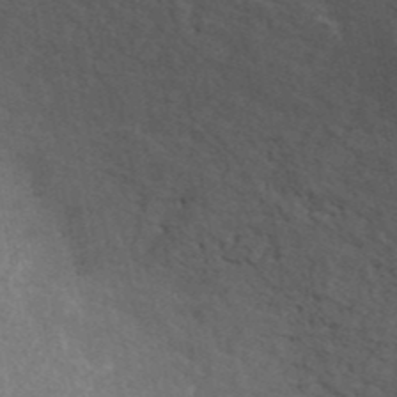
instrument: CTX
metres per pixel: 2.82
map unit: ANa
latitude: 43.1592
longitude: 16.8030
